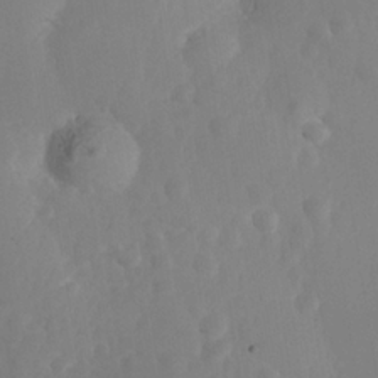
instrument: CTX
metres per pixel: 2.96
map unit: Nhe
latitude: -35.3888
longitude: -130.7814
